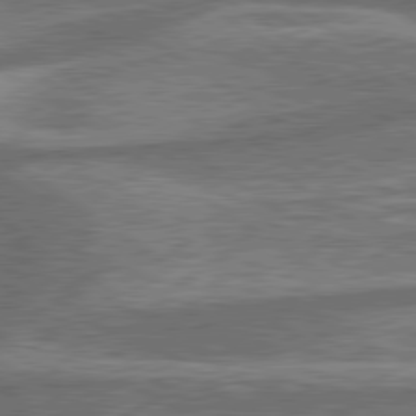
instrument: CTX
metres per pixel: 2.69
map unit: lApd
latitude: 79.9717
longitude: -171.5182
